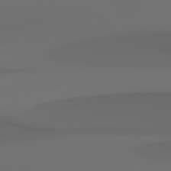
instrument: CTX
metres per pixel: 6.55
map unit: Hpe
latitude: 78.4979
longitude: -134.9136
